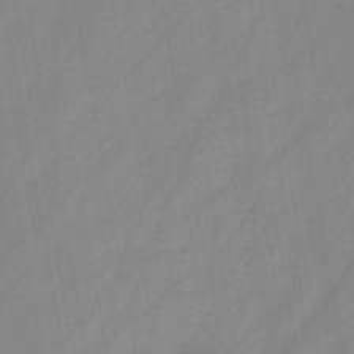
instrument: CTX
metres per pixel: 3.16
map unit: HNb
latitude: -46.0661
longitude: -38.5357
